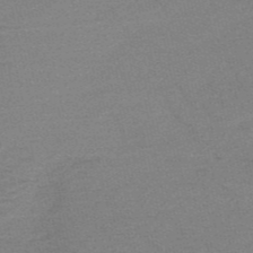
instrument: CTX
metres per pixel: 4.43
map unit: HNb
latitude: -52.7652
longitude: -43.4049
